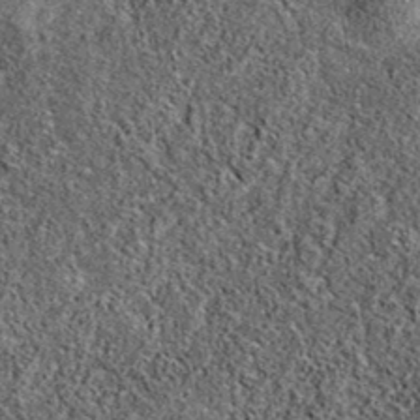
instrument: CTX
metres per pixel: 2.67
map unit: eAb
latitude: 37.1025
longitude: 106.8219
